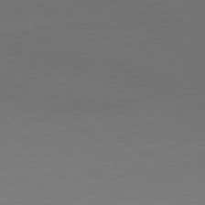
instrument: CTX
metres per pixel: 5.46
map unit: Hpe
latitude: 78.2334
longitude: -150.7246
